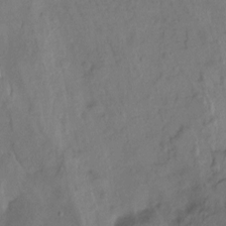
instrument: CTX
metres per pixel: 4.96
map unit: Hto
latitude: -13.5210
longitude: -42.8947
